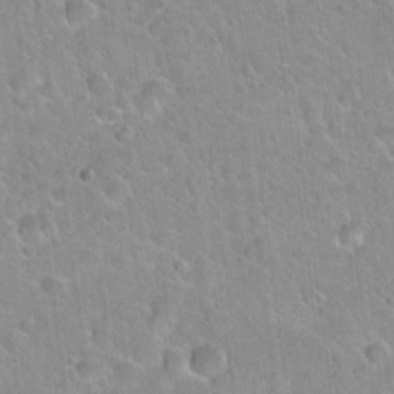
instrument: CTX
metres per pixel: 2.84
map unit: Hto
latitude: 21.6316
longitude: -52.6491
